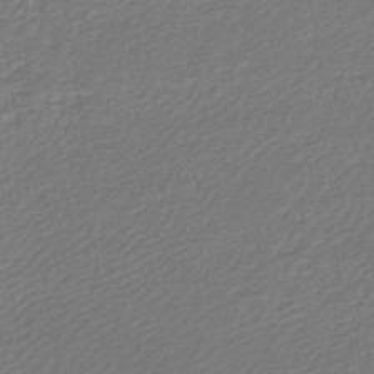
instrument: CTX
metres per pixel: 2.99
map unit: lHb
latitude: -45.8800
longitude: 60.1417
